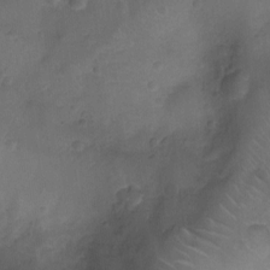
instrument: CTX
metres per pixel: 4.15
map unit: Ht
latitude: -10.8408
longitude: -22.3278
